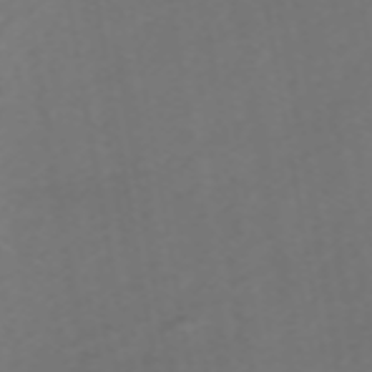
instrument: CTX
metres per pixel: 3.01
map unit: ANa
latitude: 44.2522
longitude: 22.1795
